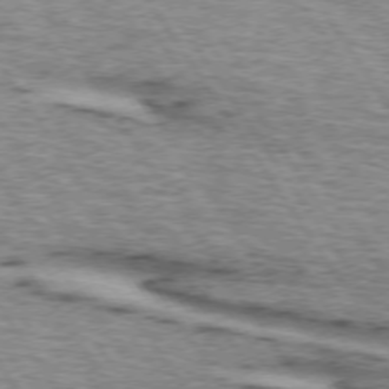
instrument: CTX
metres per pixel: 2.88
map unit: lApd
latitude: 73.5938
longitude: -75.0458
